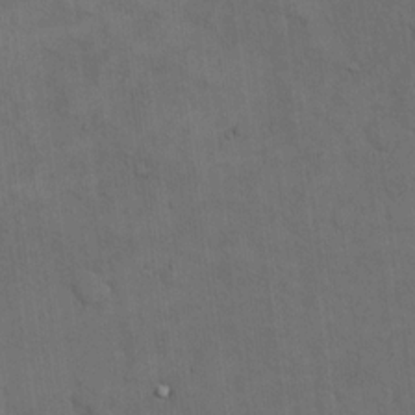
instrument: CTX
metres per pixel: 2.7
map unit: eHh
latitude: 15.9339
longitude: -66.9135
